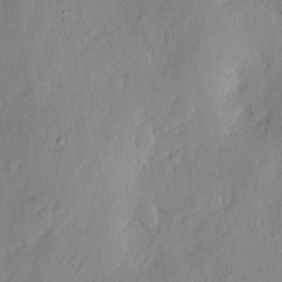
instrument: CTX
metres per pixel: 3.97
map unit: eHh
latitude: 7.3671
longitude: -75.1970
